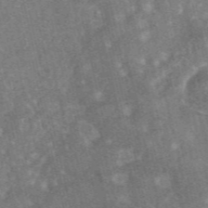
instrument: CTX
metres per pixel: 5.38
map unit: eAb
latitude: 47.0648
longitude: 119.2376
